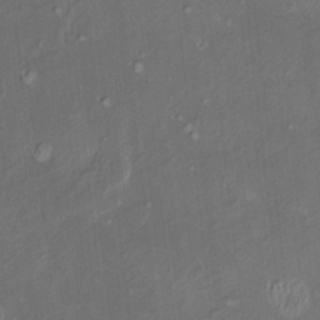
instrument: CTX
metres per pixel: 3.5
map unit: HNhu
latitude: 5.2159
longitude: 13.8800
